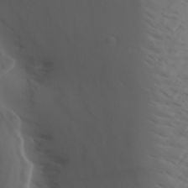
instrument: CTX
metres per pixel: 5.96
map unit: Aa
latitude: 29.9906
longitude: -132.5924
